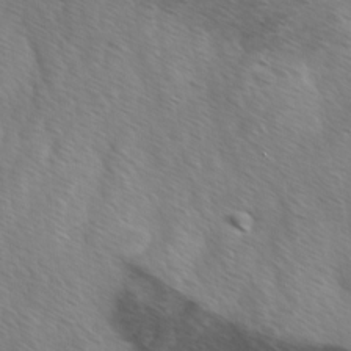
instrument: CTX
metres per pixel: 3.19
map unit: Ave
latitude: -0.2740
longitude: -112.7435
